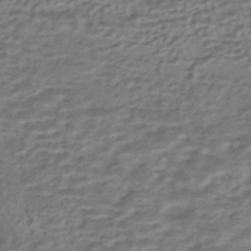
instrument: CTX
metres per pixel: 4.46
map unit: HNhu
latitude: -42.9730
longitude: 103.0109
